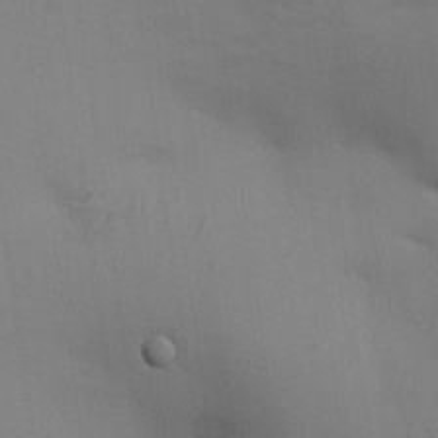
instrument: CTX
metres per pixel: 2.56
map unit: Aa
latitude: 26.8569
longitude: -130.0822
